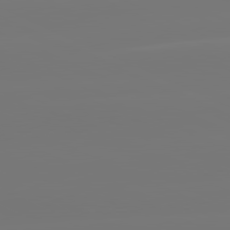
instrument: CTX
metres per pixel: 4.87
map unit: lApd
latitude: 81.4993
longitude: -149.0081
